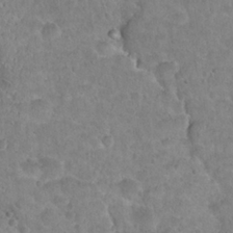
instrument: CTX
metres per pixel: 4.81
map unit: Hto
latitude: 21.4616
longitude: -48.2145
